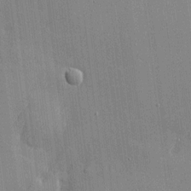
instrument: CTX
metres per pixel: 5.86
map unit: Htu
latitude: -7.0297
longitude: 176.0850
